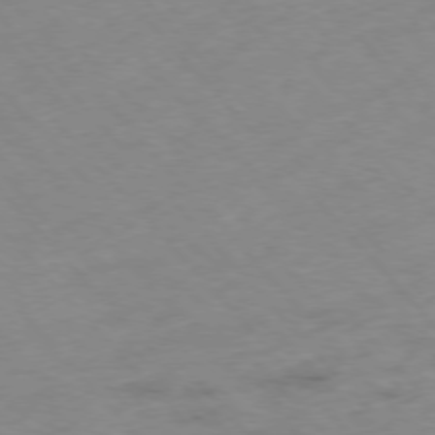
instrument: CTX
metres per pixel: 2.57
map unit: Hpe
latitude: -76.4629
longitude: -17.5182
